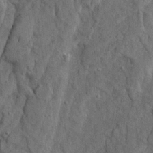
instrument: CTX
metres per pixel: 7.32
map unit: Ave
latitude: 23.6316
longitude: -133.6127
